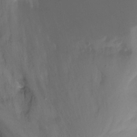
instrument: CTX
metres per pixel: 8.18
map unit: Nhu
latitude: -13.2565
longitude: -57.8205
